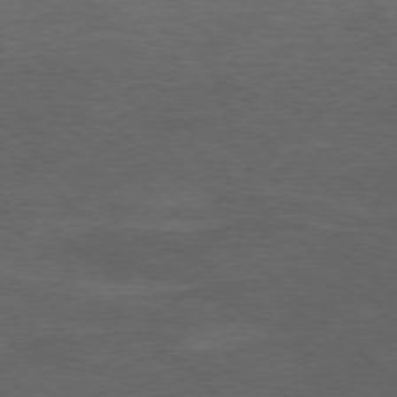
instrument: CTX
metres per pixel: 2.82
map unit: Ap
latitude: -77.8611
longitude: -68.3278
